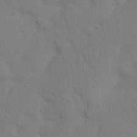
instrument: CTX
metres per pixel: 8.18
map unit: Nhu
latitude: 22.4790
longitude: -73.6694
